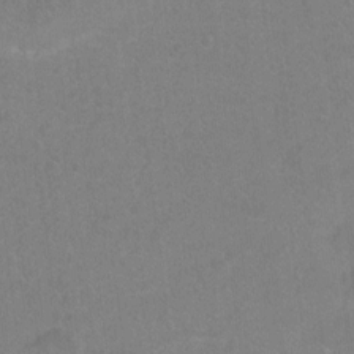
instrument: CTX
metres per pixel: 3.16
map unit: Hto
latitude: -4.7841
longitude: -35.8016
